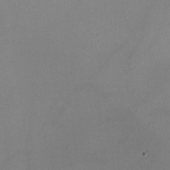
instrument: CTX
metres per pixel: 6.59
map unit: HNhu
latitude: -0.5763
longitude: -0.4601
